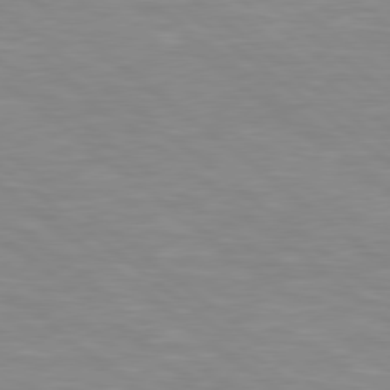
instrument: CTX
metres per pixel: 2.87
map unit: Hpe
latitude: 78.6113
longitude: -151.4993
